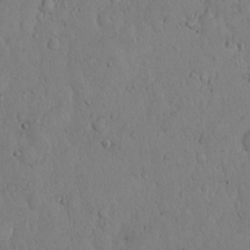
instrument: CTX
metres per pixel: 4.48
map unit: Hto
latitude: 11.6127
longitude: -57.5371
